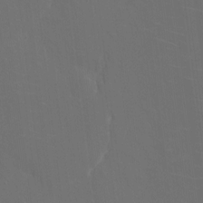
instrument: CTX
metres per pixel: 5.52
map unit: eHh
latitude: 5.6505
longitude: -69.1592
